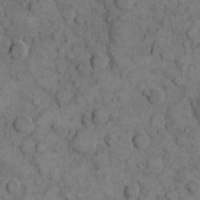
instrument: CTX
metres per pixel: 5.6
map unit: eHh
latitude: 11.4049
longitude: -63.2348
